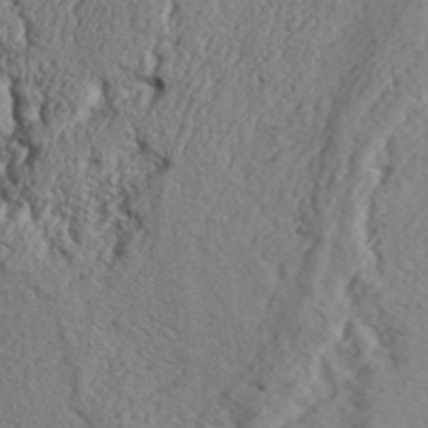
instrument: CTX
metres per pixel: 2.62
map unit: Aa
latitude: 33.1592
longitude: -136.5357
